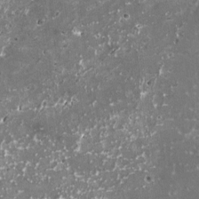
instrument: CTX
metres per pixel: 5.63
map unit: HNhu
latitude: 0.8380
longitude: 6.6518
